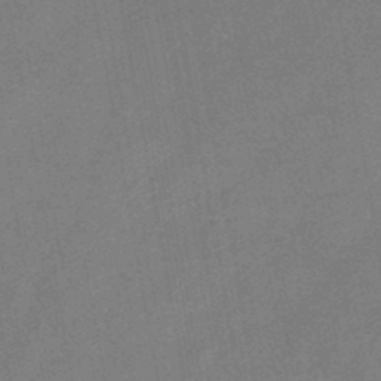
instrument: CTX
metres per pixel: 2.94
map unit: HNb
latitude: -45.8800
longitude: -37.5938
